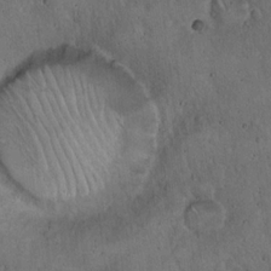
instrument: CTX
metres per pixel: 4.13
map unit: Hto
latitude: 16.8380
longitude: -59.8772
